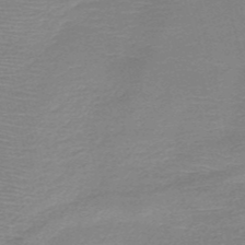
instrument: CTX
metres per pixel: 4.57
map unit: HNb
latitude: -50.3873
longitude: -41.7638
